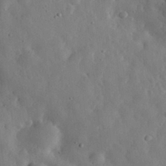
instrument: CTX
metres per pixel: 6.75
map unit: eHh
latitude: 30.4223
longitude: -77.8961
